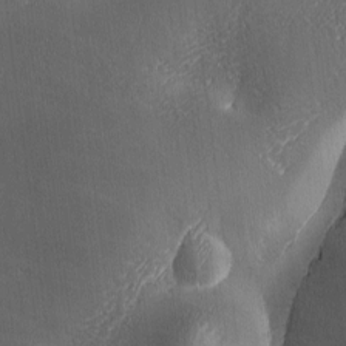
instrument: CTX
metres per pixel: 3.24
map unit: Ave
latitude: -6.7652
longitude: -120.8947
